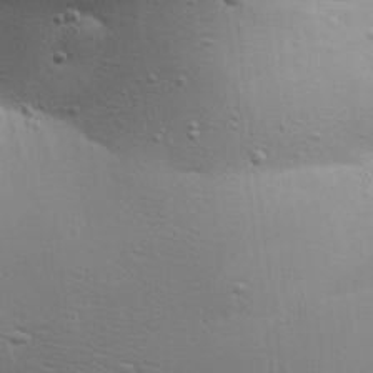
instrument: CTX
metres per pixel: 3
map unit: Aa
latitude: 18.1955
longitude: -141.5182
